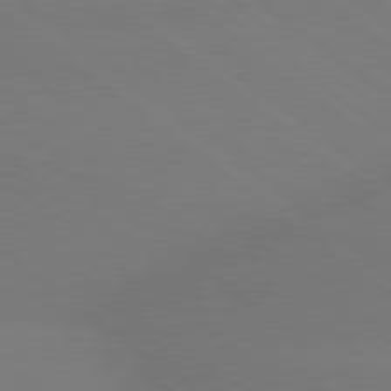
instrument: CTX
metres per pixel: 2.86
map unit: lApd
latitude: 79.1214
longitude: -150.4223
